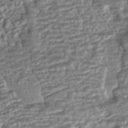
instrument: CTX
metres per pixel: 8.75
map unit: HNhu
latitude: -42.9919
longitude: 98.7652
